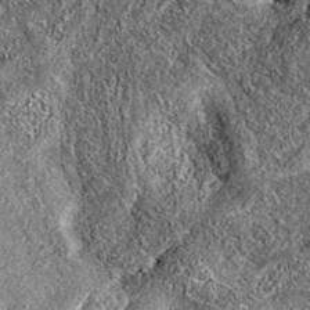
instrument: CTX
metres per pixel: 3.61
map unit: eAb
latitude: 37.0458
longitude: 111.8611
